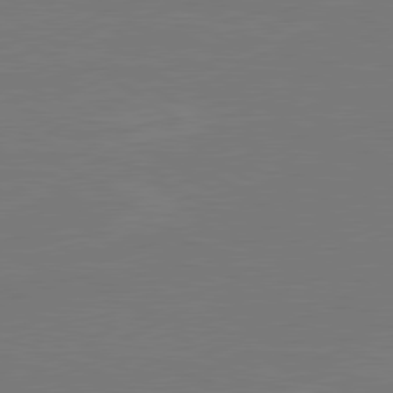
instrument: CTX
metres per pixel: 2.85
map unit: lApd
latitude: 79.9906
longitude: 162.8975
